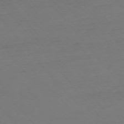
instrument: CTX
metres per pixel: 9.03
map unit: Ap
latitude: -75.7667
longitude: -82.7057
